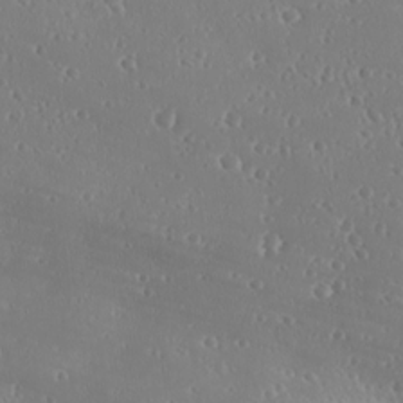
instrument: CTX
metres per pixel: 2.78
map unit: Ave
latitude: 18.5545
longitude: -137.7639
